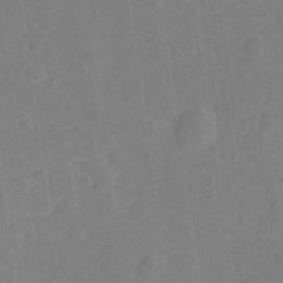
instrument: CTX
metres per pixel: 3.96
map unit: Hve
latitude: -28.0661
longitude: 92.8408
